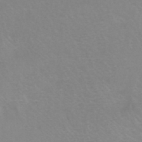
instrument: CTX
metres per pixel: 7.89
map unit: HNb
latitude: -45.7667
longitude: -42.3656
